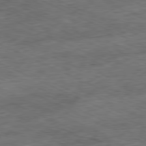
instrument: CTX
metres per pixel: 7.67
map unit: Ap
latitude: -80.8408
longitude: -90.7624
